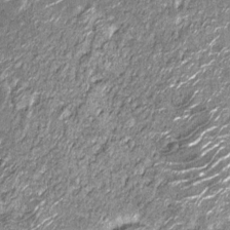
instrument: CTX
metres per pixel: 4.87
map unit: Nhu
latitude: -12.9353
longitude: -21.9339
